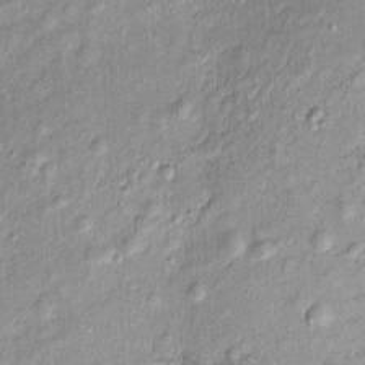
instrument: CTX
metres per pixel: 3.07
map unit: Htu
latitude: -5.2565
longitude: 158.6518
